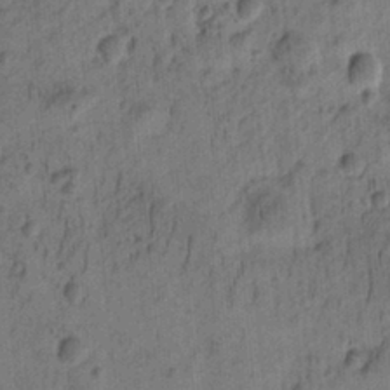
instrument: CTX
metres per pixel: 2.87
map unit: eHh
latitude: -1.0865
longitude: 16.0094
